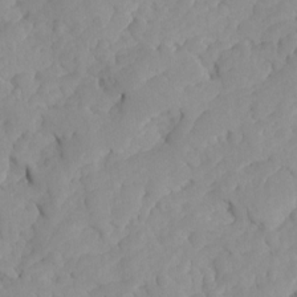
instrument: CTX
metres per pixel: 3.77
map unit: Ave
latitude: -8.0850
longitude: -116.8947
